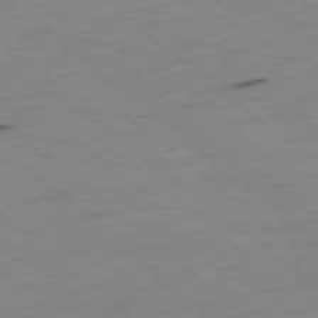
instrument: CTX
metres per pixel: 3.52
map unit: Ap
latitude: -78.8030
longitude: -74.5168
